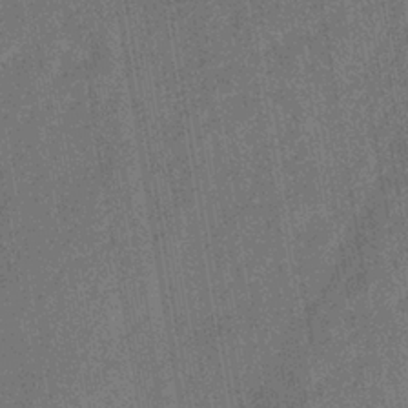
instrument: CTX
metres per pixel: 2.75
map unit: eHb
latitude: -34.8975
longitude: 80.7274
